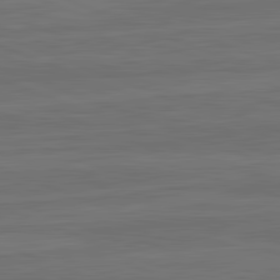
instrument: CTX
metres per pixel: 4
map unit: lApd
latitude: 82.4601
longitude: -179.1403
